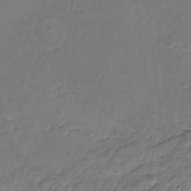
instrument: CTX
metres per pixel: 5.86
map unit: Nhu
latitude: -17.0487
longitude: -57.5749
